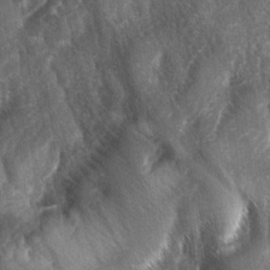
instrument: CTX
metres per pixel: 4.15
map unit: lAa
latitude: -4.5573
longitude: -127.1781
